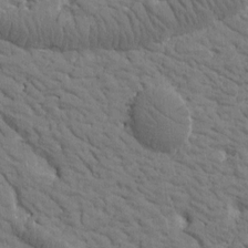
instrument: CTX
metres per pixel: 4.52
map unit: Htu
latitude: -2.1038
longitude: 174.2172
